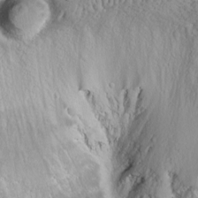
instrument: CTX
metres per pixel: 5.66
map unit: Ave
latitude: 10.8758
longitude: -104.0633
